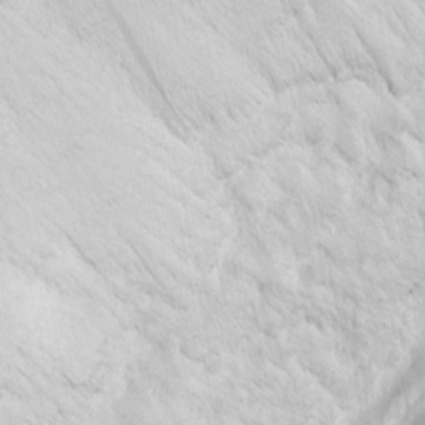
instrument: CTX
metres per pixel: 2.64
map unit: Nhu
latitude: -1.6155
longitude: -73.3671
